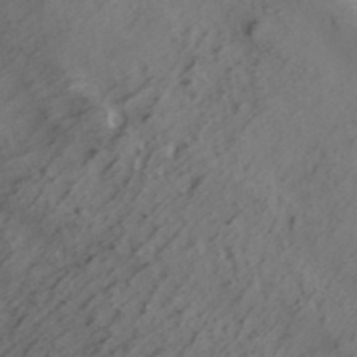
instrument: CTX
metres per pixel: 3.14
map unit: ANa
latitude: 37.4993
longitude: 23.8612
